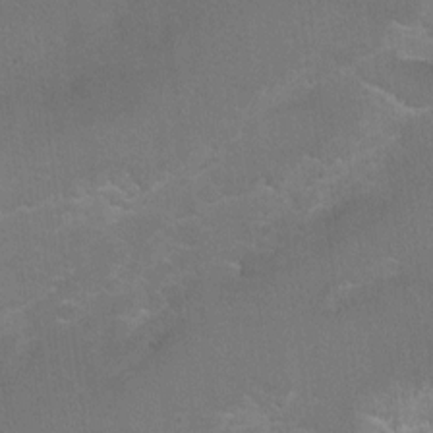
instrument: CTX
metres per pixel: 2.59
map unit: Hto
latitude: 2.9702
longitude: -32.8191
